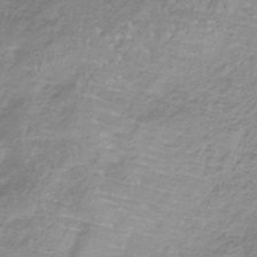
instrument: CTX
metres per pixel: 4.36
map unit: HNb
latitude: -33.3132
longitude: 60.4629
